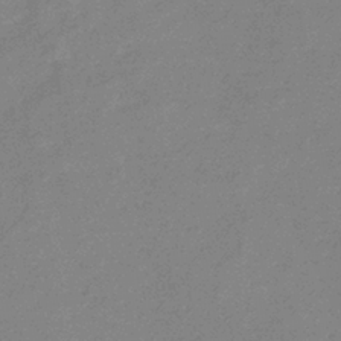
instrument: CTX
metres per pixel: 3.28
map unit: eHb
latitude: -36.5384
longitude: 76.8975
